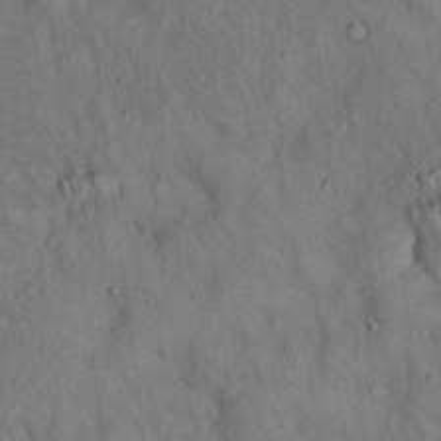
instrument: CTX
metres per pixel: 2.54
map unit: Hto
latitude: 15.1026
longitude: -60.5734
